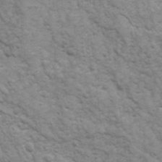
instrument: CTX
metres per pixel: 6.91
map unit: Ave
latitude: 16.8002
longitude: -131.9340
